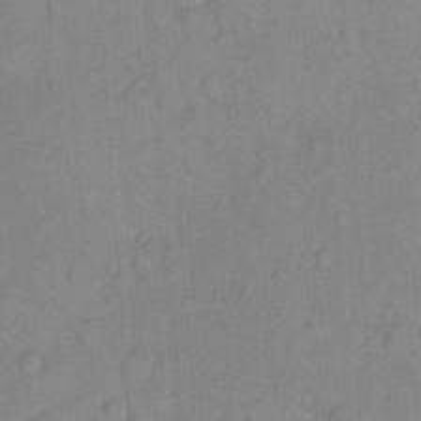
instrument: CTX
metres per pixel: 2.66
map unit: Hto
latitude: 10.5168
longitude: -61.8394
